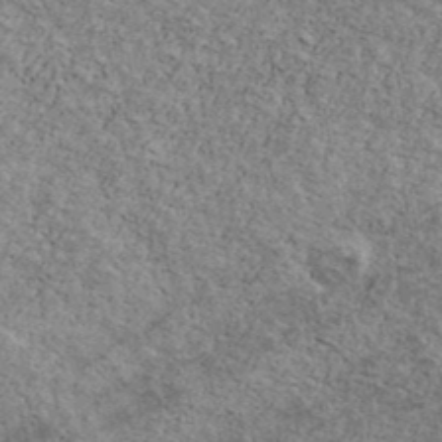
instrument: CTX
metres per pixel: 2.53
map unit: Ave
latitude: 41.2348
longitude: -108.6868
